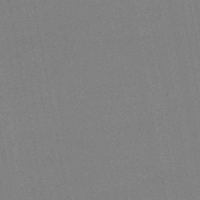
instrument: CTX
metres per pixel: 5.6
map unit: lHb
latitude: -46.7274
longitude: 70.6330
